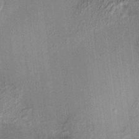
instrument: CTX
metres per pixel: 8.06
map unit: HNhu
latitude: 11.8772
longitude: 10.7463
